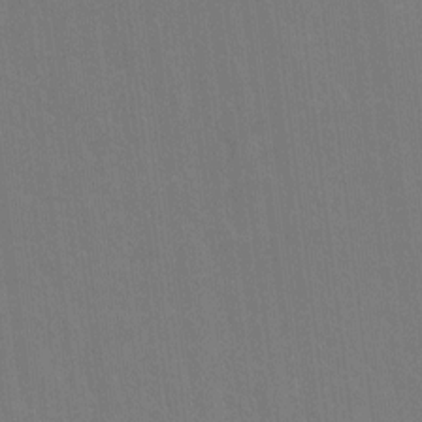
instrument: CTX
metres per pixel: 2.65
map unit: Hto
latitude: -10.8597
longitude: -38.4034
